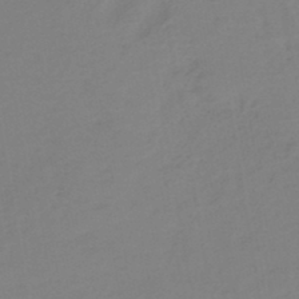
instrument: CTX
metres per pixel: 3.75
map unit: eHh
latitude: -42.3306
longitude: -32.5168
